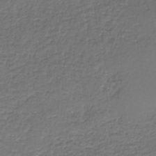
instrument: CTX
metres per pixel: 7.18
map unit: HNb
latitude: -38.1606
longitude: 50.4629
